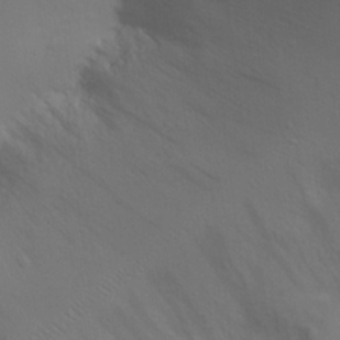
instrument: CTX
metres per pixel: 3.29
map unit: eHh
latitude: 25.6316
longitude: -69.6883
